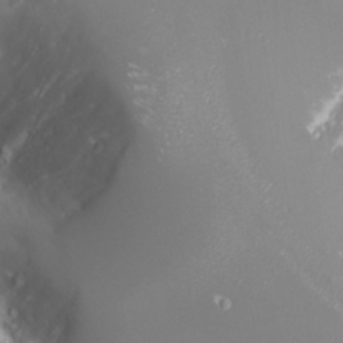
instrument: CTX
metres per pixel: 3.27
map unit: Nhu
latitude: -8.1039
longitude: -91.2537
